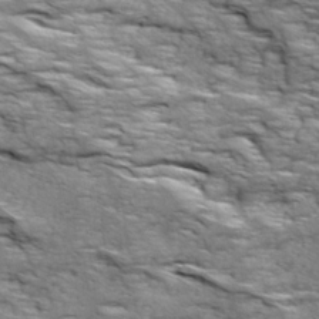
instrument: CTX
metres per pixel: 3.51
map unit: Ave
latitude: 18.9136
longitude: -135.2726
